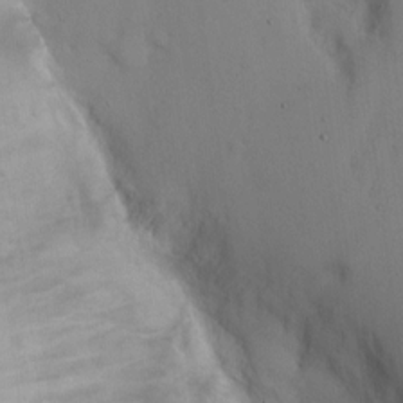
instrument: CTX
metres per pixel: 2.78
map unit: eHh
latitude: 11.9906
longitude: -61.3104
